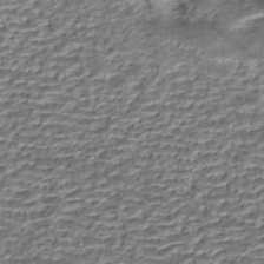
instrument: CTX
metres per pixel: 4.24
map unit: eHh
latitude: -42.4817
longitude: 117.0297
